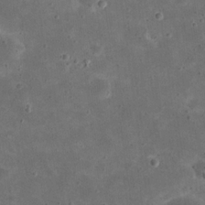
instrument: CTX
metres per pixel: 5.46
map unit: eHh
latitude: 20.9136
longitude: -65.9717
